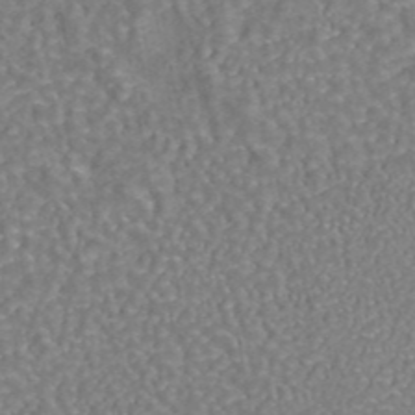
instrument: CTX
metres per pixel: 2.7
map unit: eAb
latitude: 43.3293
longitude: 106.1984
